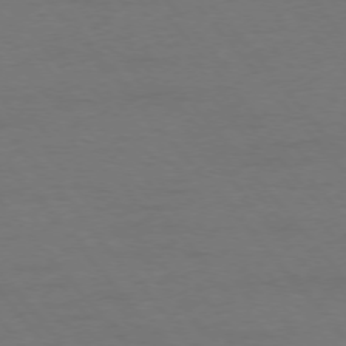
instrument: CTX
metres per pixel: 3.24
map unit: Ap
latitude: -76.2362
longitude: -88.5168
